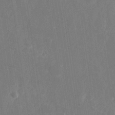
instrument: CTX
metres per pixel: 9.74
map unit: HNhu
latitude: -24.6896
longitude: 49.1620
